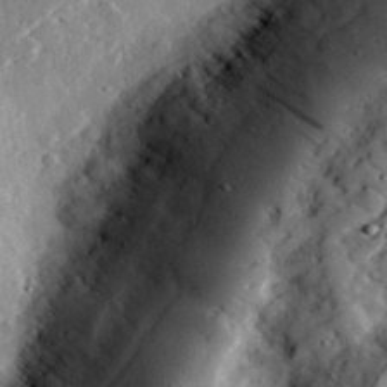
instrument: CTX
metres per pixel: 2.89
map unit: lHvf
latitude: 33.4426
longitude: -83.4237
